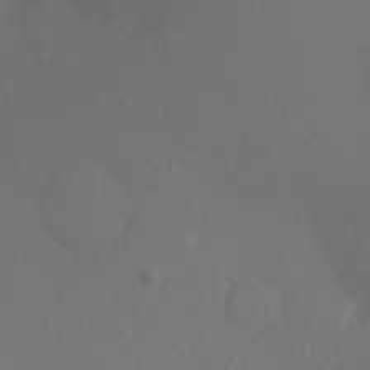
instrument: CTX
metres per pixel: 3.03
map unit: Nhu
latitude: -10.9731
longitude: -33.6127
